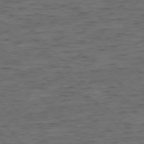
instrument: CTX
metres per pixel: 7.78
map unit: Ap
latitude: -76.4062
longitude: -91.8205
